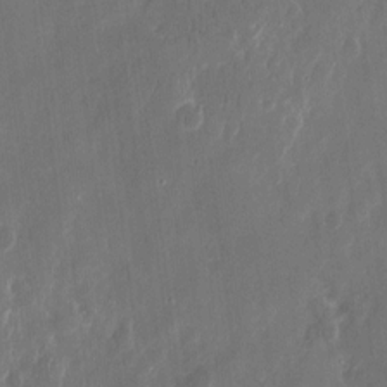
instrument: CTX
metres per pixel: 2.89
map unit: eHh
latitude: 10.9703
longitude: -72.4223
